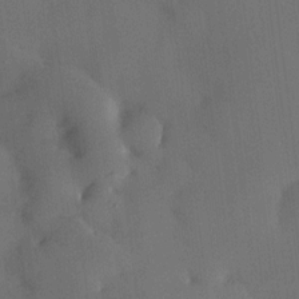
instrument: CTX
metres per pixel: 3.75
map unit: HNhu
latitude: 10.1578
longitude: 15.8234
